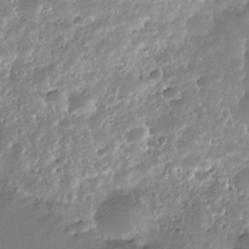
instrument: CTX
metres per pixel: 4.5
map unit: Nhe
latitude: -32.4440
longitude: -117.4615
